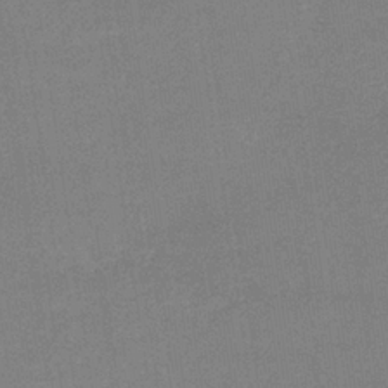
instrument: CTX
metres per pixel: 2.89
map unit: eHb
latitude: -33.5777
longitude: 68.0472
